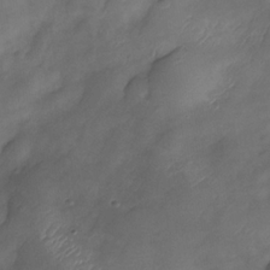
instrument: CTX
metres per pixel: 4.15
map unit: Nhe
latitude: -33.8612
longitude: -143.8772
